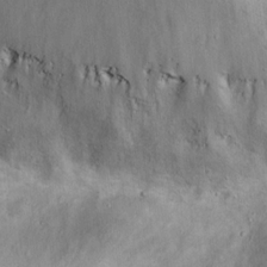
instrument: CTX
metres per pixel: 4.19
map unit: eHh
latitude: 17.3482
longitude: -63.4805
